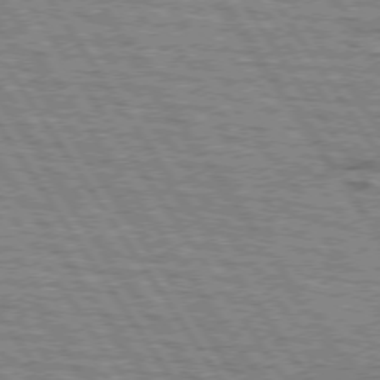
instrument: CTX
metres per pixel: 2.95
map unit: lApd
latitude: 74.0822
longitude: -78.0822
